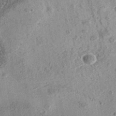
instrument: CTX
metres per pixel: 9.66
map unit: eAb
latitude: 35.8394
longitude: 110.8785
